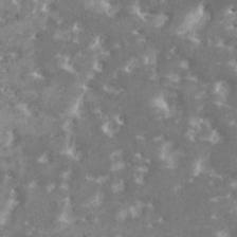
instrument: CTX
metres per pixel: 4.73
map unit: HNhu
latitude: 1.4426
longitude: 6.8030
